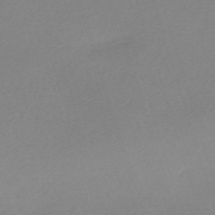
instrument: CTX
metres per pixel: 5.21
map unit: eHh
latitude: -61.4643
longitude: 53.0297
